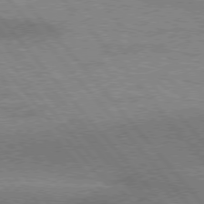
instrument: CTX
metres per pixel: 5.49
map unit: lApd
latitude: 76.3278
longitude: -61.5749
